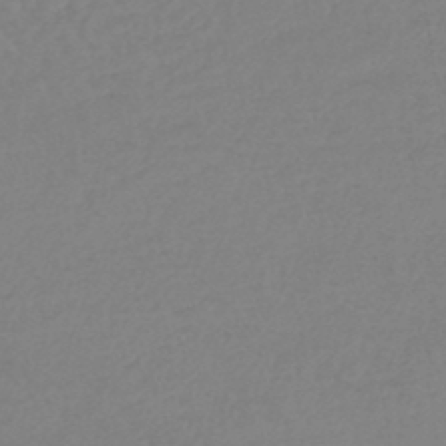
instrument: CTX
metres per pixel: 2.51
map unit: lHb
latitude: -44.9542
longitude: 71.3321
